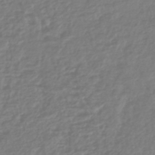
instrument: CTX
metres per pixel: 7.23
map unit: HNhu
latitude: -45.4077
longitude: 98.8030
